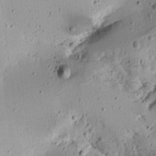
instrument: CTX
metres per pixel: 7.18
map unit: Aa
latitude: 13.0270
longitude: -139.7261
